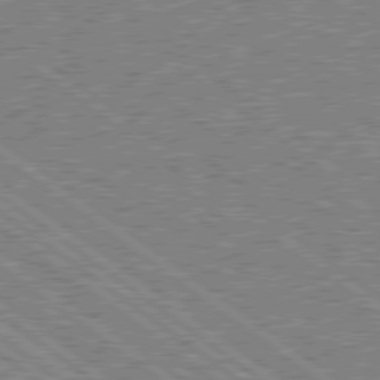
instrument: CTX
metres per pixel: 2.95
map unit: Hpe
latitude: 78.6491
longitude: -169.4238
